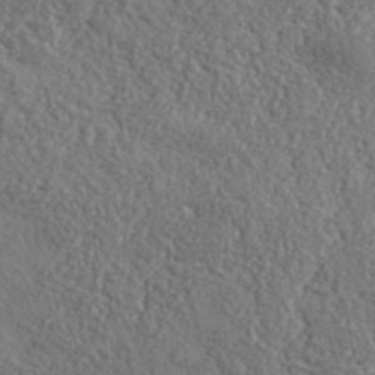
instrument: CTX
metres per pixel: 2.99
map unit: lHvf
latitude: 37.8584
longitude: -88.1389
